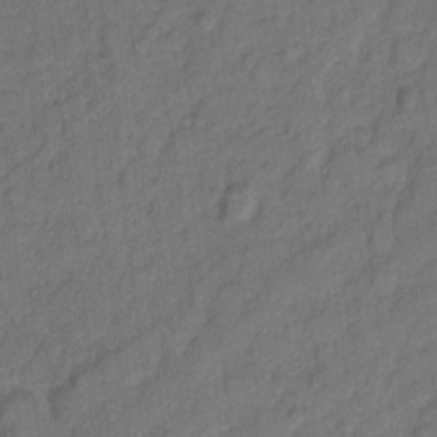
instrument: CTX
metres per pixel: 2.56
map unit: Hto
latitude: 7.1592
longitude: -61.2915
